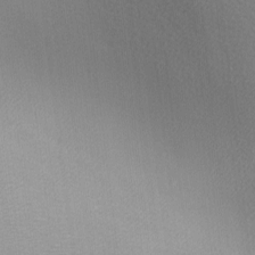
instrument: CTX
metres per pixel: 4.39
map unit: lAa
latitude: -5.8233
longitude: -121.7261
